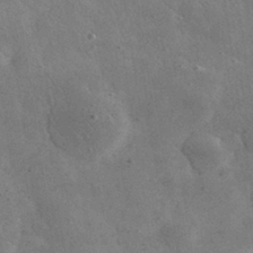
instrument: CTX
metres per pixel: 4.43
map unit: lHvf
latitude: 31.6883
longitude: -89.1026
